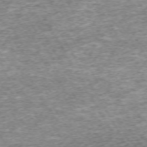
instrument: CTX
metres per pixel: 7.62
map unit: Hpe
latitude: -71.4643
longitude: 13.8611
